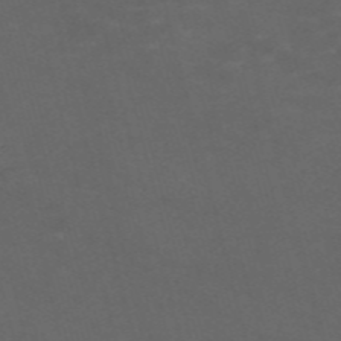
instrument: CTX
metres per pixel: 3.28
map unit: Nve
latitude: -58.4817
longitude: 59.1809
